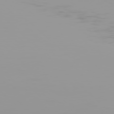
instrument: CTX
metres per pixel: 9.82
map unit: Hpe
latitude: 77.6316
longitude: -141.6693
